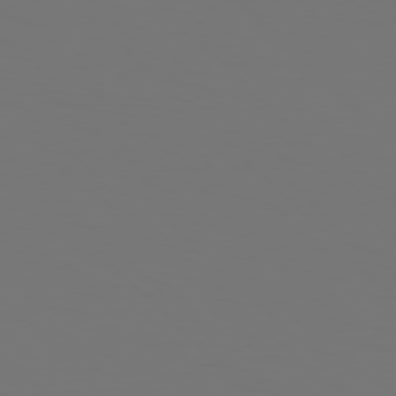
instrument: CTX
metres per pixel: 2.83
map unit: Hpe
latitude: 77.0458
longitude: -134.3845
